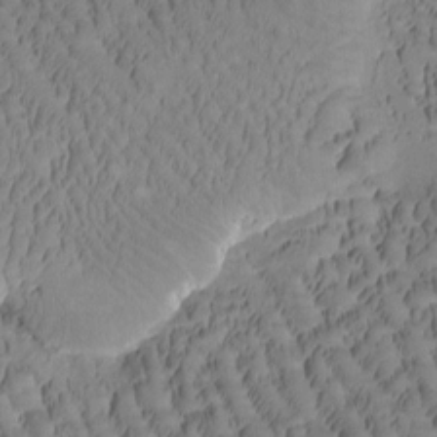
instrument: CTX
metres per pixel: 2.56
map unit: Htu
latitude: -1.9745
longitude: 171.9178
